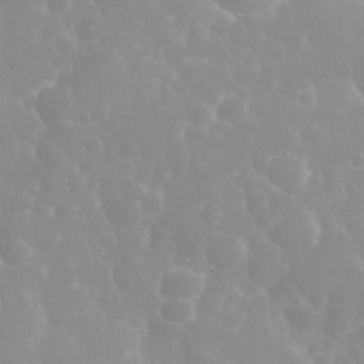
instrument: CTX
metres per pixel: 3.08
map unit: eHh
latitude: 33.2537
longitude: -59.5182
